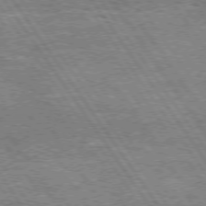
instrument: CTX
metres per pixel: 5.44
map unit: Hpe
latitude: 74.2900
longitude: -151.0080
